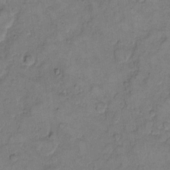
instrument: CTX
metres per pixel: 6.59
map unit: eHh
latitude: 9.9717
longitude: -64.1578
